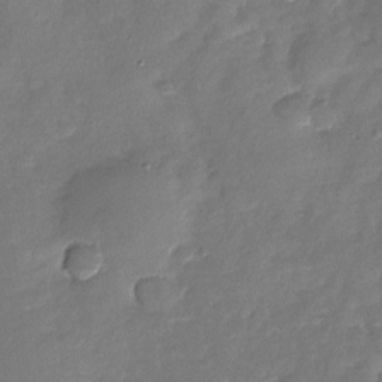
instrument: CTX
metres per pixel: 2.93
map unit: Nhu
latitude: -28.6519
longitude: -60.9891
